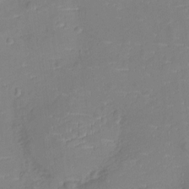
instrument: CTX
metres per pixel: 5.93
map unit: Ht
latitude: -6.1983
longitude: -21.3104
